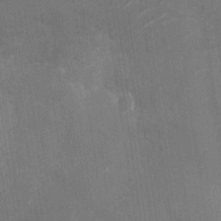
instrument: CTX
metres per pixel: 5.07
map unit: Nhu
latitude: -28.1228
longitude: -74.7246
